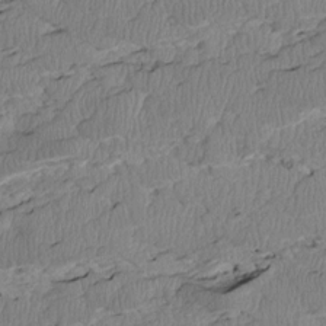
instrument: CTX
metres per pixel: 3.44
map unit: Htu
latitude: 2.8380
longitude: 149.7100
